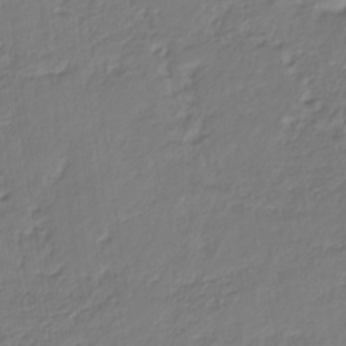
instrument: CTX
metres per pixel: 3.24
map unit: eHb
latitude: -30.0094
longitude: 67.2565
